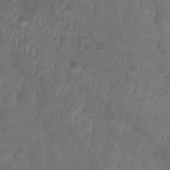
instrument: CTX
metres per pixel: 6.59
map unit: Nhu
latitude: 28.8380
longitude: -56.2900
